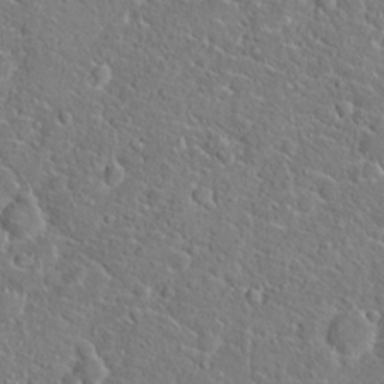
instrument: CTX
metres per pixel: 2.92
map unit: Hto
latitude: 20.6491
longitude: -44.8002
